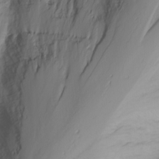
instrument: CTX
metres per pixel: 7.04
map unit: Nhu
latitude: -5.5021
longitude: -69.9906
